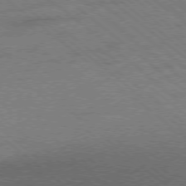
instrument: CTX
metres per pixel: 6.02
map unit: Ap
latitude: -78.7652
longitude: -101.4615
